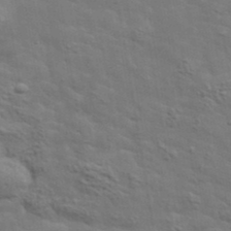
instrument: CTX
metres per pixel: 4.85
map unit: lHvf
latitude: 38.2522
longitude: -89.3860
